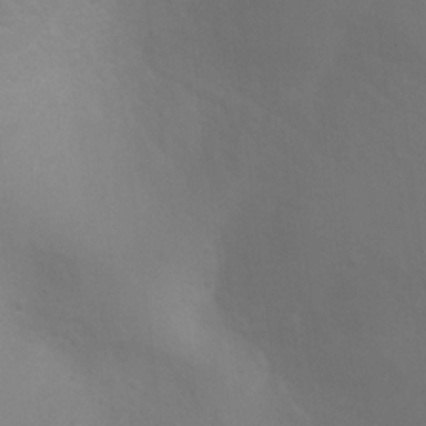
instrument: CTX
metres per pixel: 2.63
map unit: Ht
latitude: 3.2915
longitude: -25.2348
